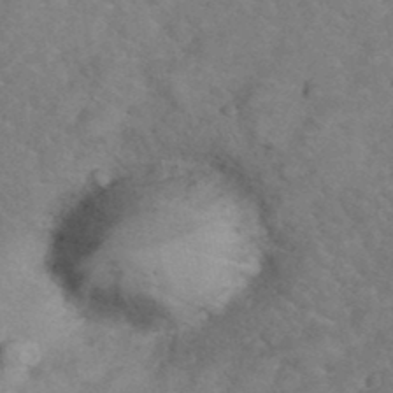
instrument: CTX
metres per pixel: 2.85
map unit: eHh
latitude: 36.5735
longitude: -64.4034
